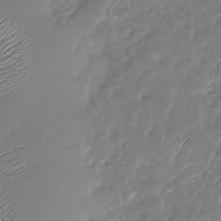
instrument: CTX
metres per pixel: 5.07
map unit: Nhu
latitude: -27.9367
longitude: -61.8961
